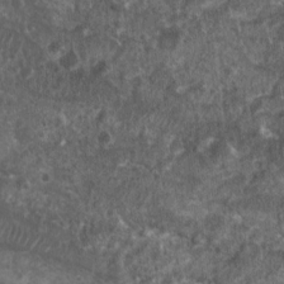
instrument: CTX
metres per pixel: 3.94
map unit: Nhu
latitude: 7.6316
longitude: -20.6112
